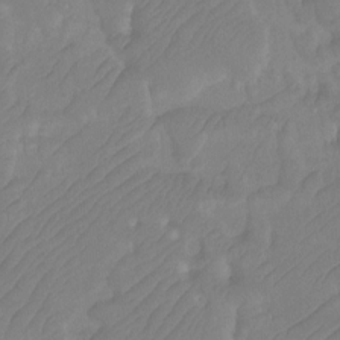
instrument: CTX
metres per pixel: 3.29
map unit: Ht
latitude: -9.9367
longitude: -34.2333
